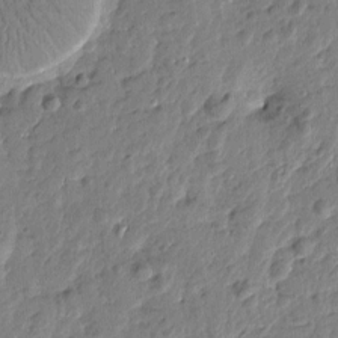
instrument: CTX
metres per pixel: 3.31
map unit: Htu
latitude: -0.8975
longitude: -178.8947
